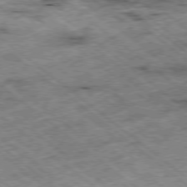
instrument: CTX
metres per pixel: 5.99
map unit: Ap
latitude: -79.0675
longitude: -51.5938
